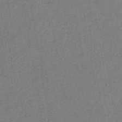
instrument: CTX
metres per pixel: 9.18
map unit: eHb
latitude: -41.1809
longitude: 79.7288
